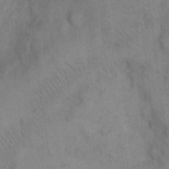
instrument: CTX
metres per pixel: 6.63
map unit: Hto
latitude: 9.2726
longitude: -60.9324
